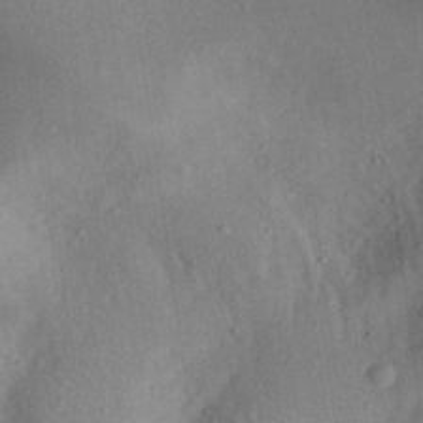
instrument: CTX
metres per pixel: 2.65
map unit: Aa
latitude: 28.6490
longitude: -145.6316
